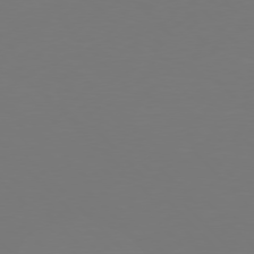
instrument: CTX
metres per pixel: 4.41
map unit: Hpe
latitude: 76.6490
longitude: -170.9891
